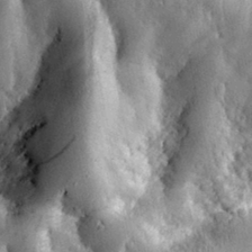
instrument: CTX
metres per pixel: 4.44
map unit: eHh
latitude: 30.3468
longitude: -79.9150
